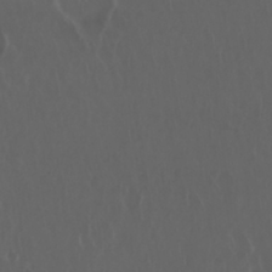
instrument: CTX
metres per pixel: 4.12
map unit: Nhu
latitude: 29.8205
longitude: -58.9514
